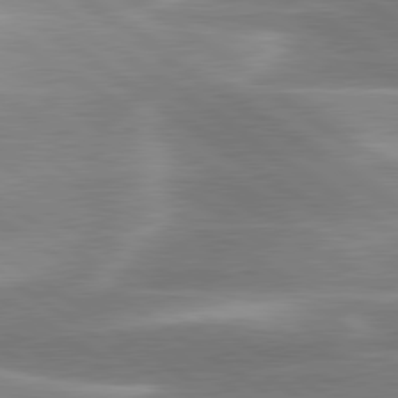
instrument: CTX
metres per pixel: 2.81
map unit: lApd
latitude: 80.2711
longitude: -119.9717
